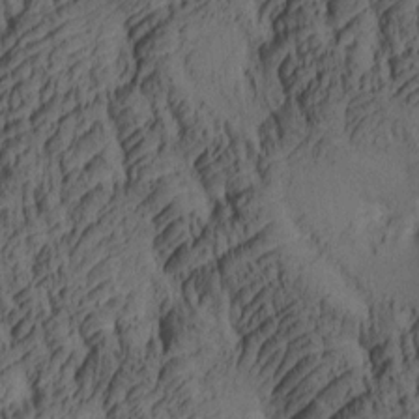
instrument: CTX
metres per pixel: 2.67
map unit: lAa
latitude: 4.6679
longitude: -115.2725
